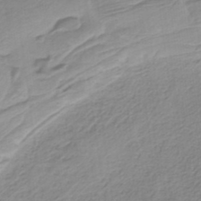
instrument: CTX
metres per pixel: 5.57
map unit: HNb
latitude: -36.5573
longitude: 55.5021
